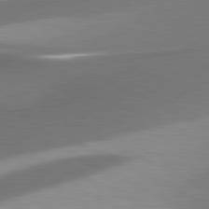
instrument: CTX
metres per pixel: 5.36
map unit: lApd
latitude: 80.8758
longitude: 175.7099
